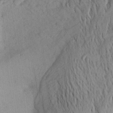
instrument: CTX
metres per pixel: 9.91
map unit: Aa
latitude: 26.0633
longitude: -143.8961
